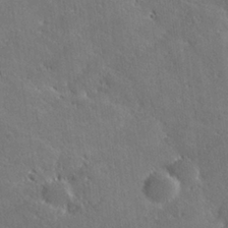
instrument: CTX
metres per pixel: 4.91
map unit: lHvf
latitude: 26.8191
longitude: 141.6533
